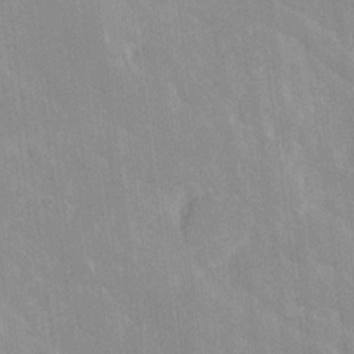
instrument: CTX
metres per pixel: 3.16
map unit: Ave
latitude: 19.6694
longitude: -136.4034
